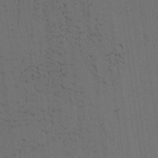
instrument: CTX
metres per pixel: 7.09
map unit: Aa
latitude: 26.6491
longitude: -137.8961
